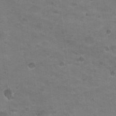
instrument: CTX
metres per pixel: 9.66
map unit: Nhu
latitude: 18.2144
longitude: -32.5735
